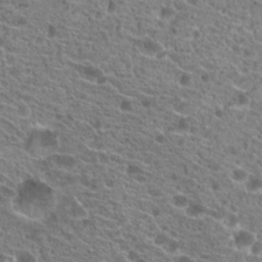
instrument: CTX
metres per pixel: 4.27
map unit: Hto
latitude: 21.0081
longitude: -41.6315
